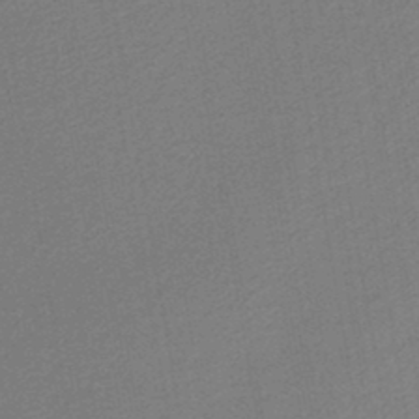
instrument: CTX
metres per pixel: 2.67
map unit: lHb
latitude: -44.8030
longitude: 64.6519
